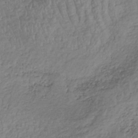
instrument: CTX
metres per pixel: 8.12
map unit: lHb
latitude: -35.4265
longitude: 67.9556
